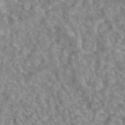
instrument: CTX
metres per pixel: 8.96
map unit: eAb
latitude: 42.9325
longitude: 108.2928
